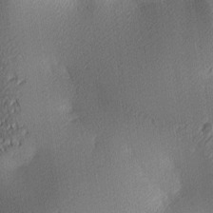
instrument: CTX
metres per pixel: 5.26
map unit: lAa
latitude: 3.5749
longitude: -116.5924
